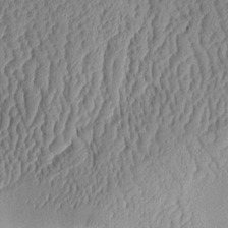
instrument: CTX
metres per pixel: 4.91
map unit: Aa
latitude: 9.5938
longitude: -128.3656
